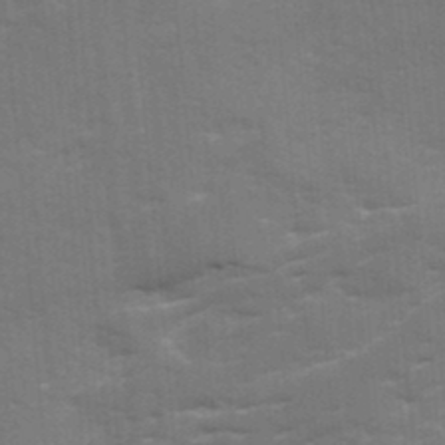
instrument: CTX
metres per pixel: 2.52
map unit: Ave
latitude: 12.6491
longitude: -102.4601
